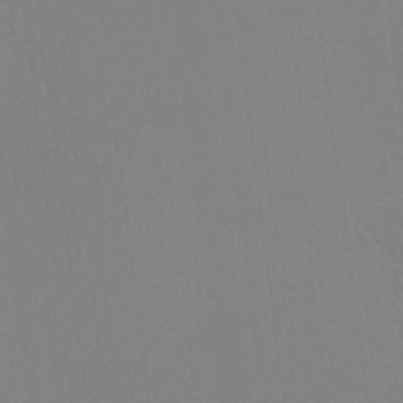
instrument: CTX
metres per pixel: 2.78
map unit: Ht
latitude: -8.7463
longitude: -34.1766
